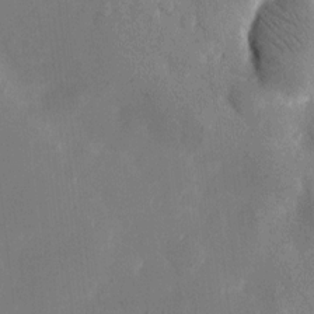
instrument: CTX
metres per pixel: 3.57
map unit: eHh
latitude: 11.0270
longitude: -67.7449
